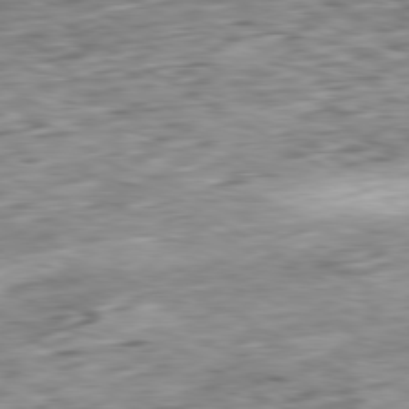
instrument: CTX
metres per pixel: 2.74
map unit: Ap
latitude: -80.5385
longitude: -84.2145
